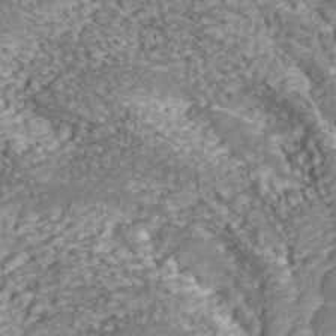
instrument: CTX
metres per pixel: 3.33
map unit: ANa
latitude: 44.4979
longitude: 38.8030
